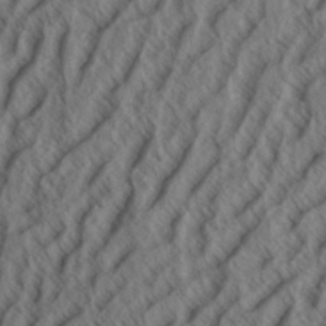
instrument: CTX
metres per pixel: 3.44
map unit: Aa
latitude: 33.9528
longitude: -139.3482
